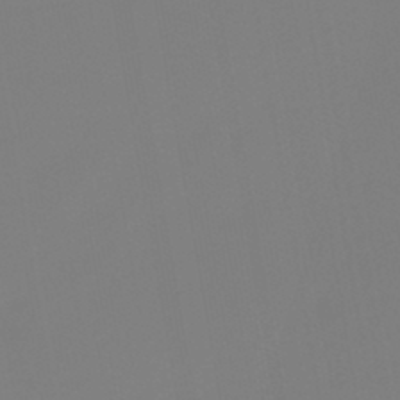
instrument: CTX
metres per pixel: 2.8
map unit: HNb
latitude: -46.6707
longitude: -48.2334
